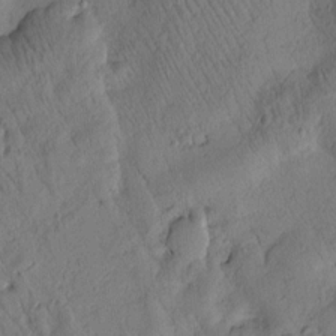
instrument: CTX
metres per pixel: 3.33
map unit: Htu
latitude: 2.9324
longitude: 177.9367
